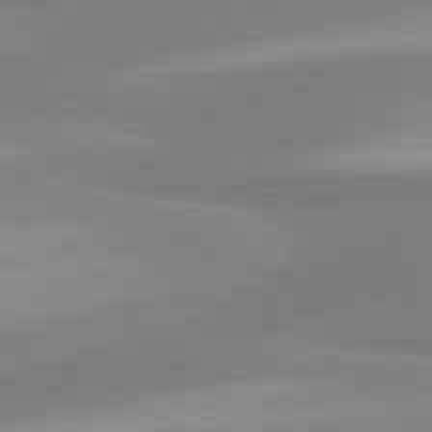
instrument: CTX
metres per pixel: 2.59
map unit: lApd
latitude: 80.4223
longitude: 177.1053
